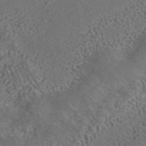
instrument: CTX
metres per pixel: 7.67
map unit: ANa
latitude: 42.5924
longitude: 33.8612
